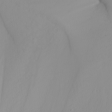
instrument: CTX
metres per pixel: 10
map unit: Nhu
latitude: -4.2550
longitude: -94.0444
